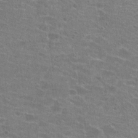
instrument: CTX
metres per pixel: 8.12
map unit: Hto
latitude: 20.8191
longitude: -42.9325
